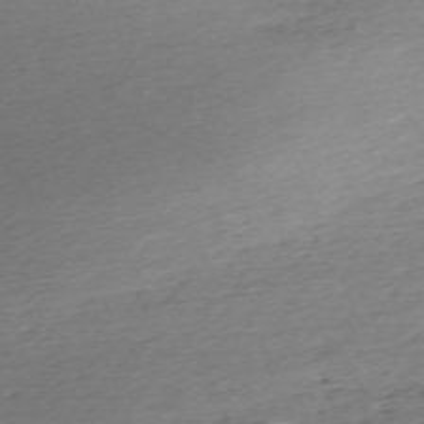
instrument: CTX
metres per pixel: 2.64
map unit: Nhu
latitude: -67.0297
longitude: 39.5588
